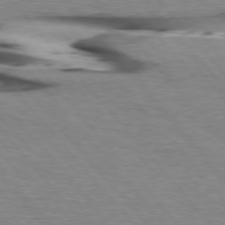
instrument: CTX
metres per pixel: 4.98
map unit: lApd
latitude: 76.3467
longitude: -86.6868
